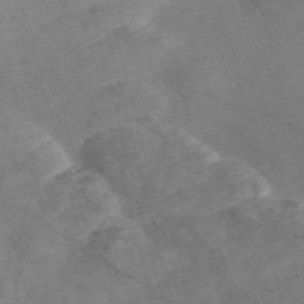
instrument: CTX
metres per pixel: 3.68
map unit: Nve
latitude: -58.3684
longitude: 51.0864
